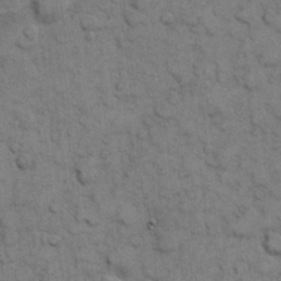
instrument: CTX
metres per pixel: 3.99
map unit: eHh
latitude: 8.4223
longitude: -65.0080
